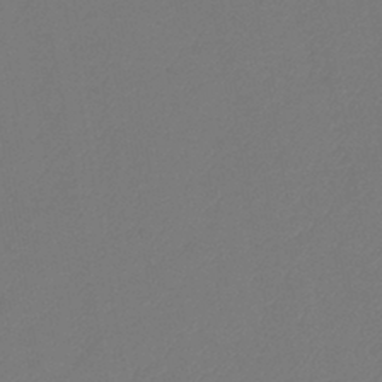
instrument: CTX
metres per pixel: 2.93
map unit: lHb
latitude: -42.5762
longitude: 76.4062
